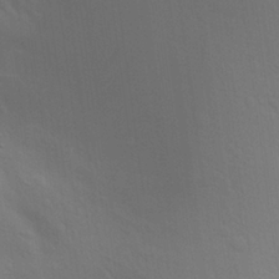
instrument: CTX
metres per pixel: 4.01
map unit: Aa
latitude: 26.8380
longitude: -145.7449
